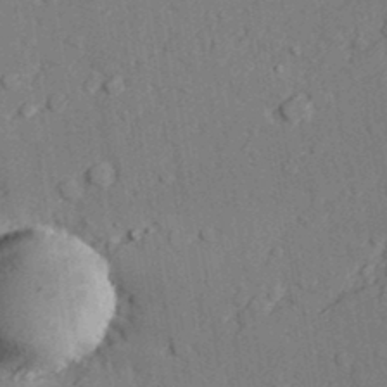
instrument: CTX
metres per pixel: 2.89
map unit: lAvf
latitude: 27.3293
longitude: -109.3481
